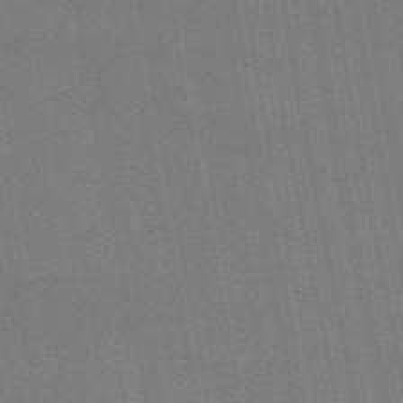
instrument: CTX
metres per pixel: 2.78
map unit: lHb
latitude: -47.4076
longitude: 59.2753
